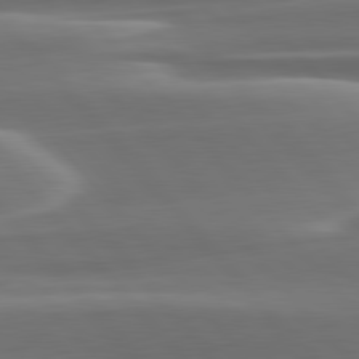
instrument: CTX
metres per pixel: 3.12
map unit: lApd
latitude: 79.8395
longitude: -114.0822
